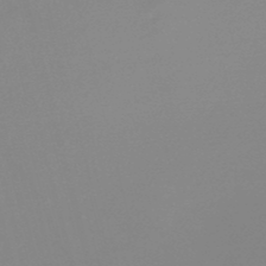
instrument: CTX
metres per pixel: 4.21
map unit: lHb
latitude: -48.1984
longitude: 68.1605
